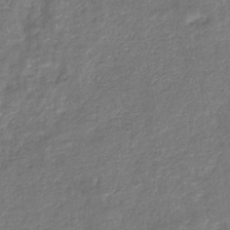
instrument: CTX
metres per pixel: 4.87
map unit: eHb
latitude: -34.6141
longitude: 75.5211
